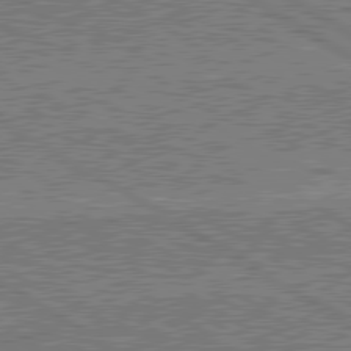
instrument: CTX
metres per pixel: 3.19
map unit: lApd
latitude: 79.9150
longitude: 168.9730
